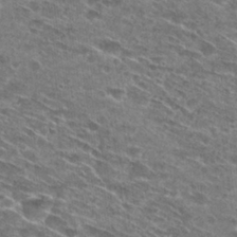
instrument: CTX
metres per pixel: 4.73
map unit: Hto
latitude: 28.7246
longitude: -45.5182
